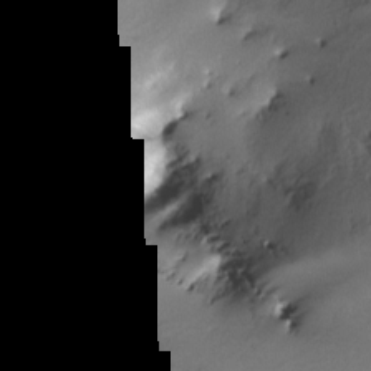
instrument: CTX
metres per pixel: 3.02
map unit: Nve
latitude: -25.4832
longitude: -108.8947
